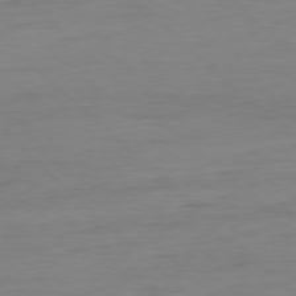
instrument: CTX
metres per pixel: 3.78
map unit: Ap
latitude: -77.6533
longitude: -81.4237
